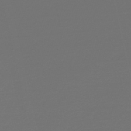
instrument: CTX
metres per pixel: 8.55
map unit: lHb
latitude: -47.1809
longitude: 60.1984
